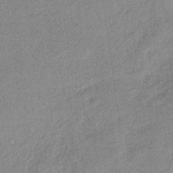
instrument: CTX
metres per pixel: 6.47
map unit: HNb
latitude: -33.4077
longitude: 64.2740
